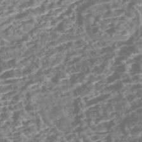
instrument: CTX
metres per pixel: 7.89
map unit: Nhe
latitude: -47.7855
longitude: -172.6301
